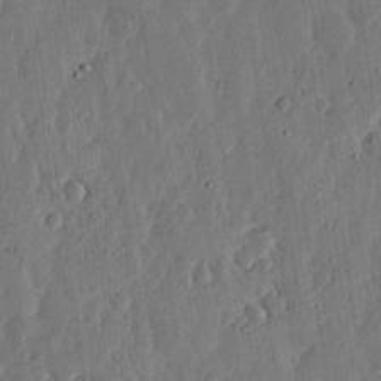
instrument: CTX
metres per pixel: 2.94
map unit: lHvf
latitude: 19.8016
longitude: -114.6112
